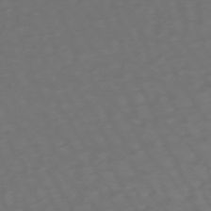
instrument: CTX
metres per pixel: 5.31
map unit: lHb
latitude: -47.7099
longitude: 81.5210
